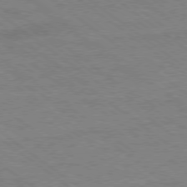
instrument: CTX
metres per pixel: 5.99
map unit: Ap
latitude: -79.3320
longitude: -83.5371
